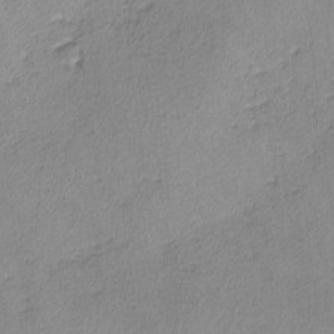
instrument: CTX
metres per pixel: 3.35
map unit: lHvf
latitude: -13.3888
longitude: -102.1578
